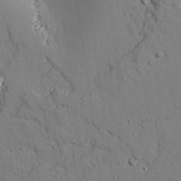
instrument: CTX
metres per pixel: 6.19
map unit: lAvf
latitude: 26.1767
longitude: -110.3656
